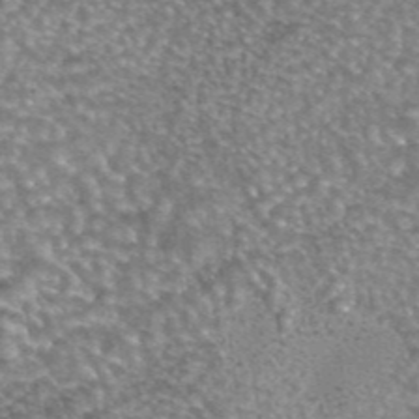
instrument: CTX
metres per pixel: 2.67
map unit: eAb
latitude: 44.7057
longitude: 105.6344
